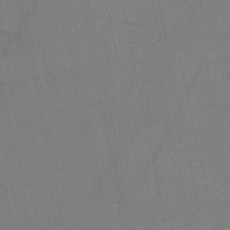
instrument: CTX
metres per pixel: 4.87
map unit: HNb
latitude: -47.5210
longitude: -40.0255
